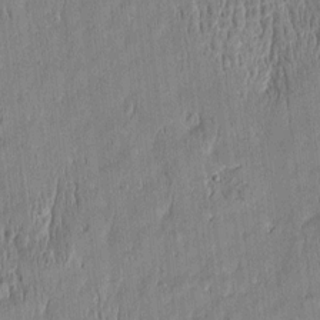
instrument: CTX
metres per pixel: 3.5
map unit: Htu
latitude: -5.2942
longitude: 175.1620
